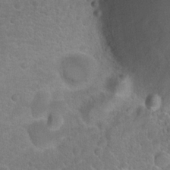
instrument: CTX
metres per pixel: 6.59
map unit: Hto
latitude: 19.5182
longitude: -37.8772
